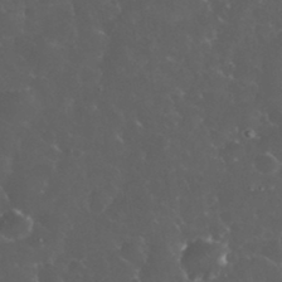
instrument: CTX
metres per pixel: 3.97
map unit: eHh
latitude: 33.6694
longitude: -62.9136
